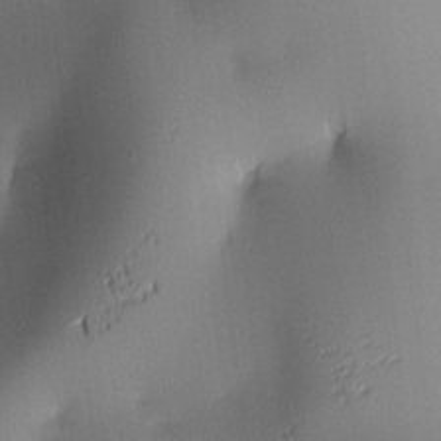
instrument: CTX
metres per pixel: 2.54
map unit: lAa
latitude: 2.5357
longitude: -116.0255
